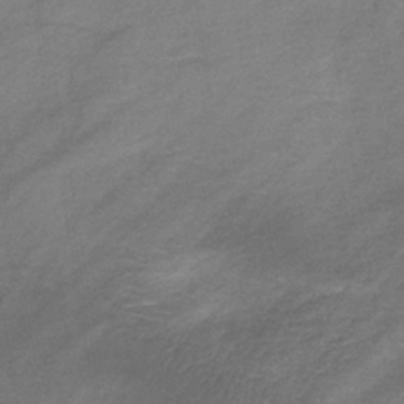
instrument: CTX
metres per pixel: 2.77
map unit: lHb
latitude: -40.3495
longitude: 75.2565
